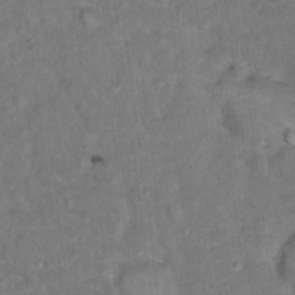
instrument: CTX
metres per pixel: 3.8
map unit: Ht
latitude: 15.4616
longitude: -37.8584
